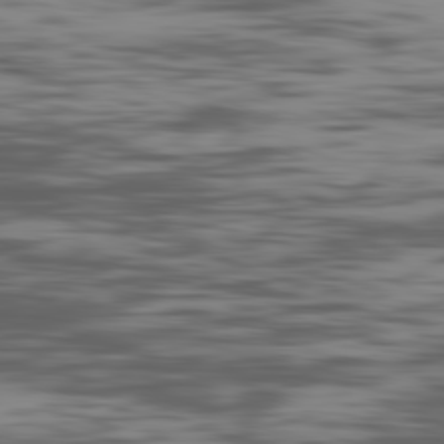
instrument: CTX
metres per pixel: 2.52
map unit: Ap
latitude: -81.9367
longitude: -69.2915
